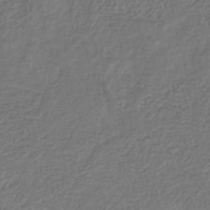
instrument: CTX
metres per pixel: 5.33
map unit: eHb
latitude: -31.9556
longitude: 73.2187
